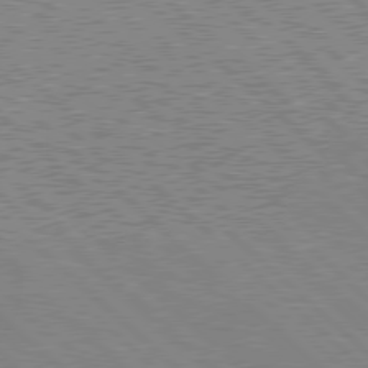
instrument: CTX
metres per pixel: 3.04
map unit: Hpe
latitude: 78.0633
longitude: -159.1970
